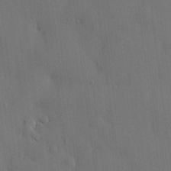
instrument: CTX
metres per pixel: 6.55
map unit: HNhu
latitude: 14.9703
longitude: 11.7667
